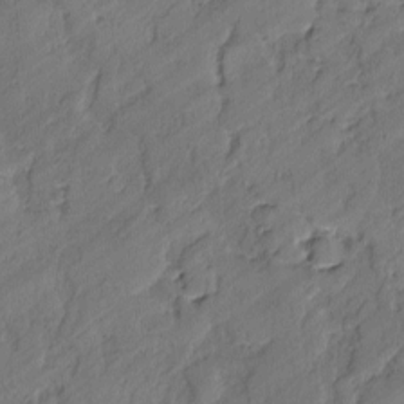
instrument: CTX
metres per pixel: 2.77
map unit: lAvf
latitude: -2.2361
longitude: -105.8584
